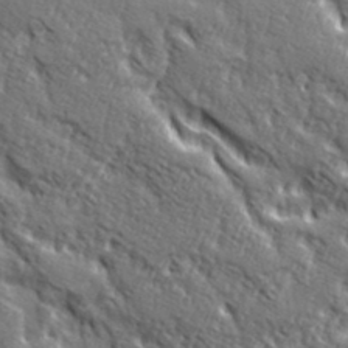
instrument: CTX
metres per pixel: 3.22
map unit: Ave
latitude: 20.3468
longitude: -135.3292
